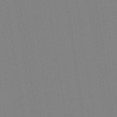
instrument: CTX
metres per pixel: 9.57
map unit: Aa
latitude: 33.2348
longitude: -142.8569
